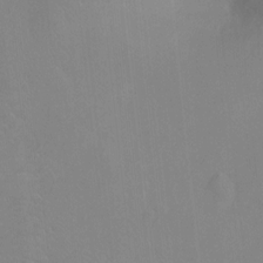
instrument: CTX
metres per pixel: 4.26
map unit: Ht
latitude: -0.7653
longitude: -34.9513
